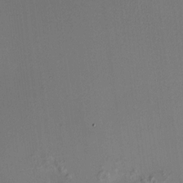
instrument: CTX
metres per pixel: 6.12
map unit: HNhu
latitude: 9.9150
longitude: 16.3685
